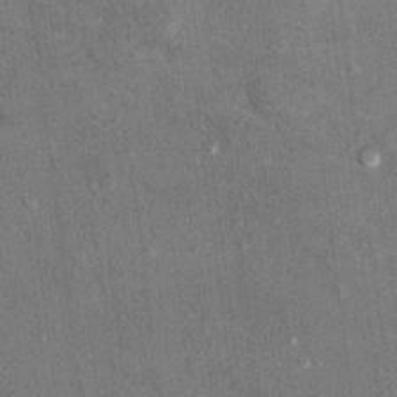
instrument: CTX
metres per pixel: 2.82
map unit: Hto
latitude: 10.9136
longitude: -37.3670
